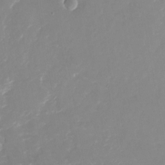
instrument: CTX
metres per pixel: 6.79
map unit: Nhu
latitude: -23.5777
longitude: -73.2726
